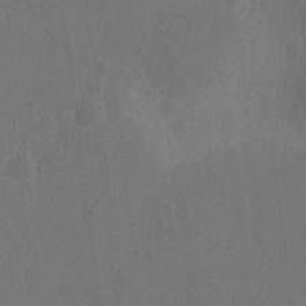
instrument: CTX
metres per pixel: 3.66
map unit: Nhu
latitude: 10.9703
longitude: -27.4427
